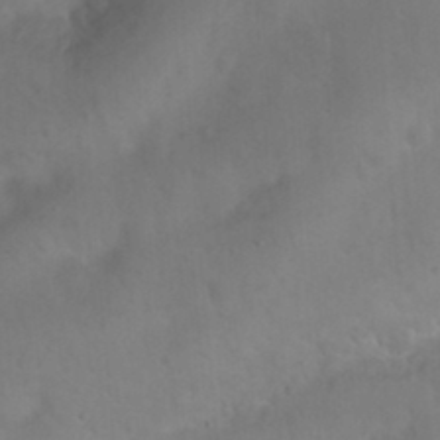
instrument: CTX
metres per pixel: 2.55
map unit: Nhu
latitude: 25.8772
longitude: -57.7260
